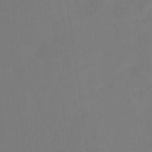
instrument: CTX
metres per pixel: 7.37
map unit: Nhu
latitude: -8.1039
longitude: -52.3279
